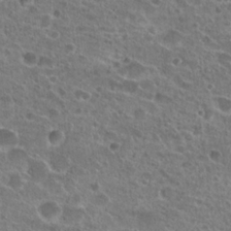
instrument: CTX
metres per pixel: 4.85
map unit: Hto
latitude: 21.7639
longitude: -41.4615
